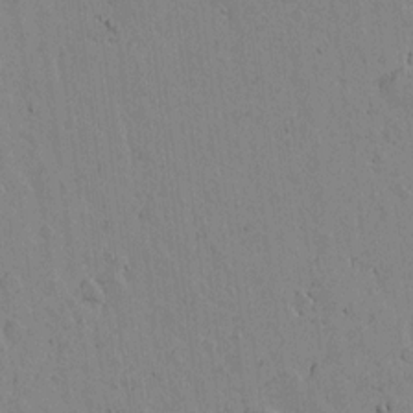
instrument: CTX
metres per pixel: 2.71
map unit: lAvf
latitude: 15.1026
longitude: -125.5560
